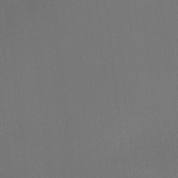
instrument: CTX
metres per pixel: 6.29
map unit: Ave
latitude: 2.6868
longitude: -115.4048
